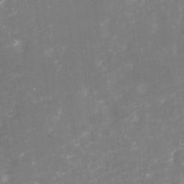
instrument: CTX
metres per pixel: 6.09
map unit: Nhu
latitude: -29.1431
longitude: -64.3845
